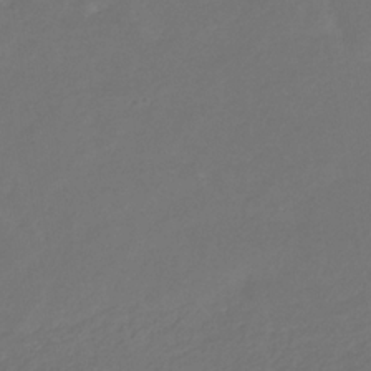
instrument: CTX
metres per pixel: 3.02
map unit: eHb
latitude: -30.6329
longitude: 65.2565
